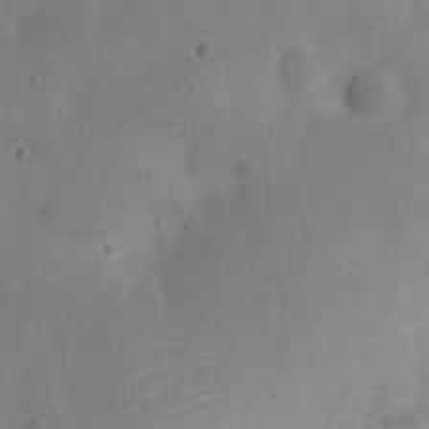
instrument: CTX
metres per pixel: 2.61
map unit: Nve
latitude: -24.5007
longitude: 107.6722
